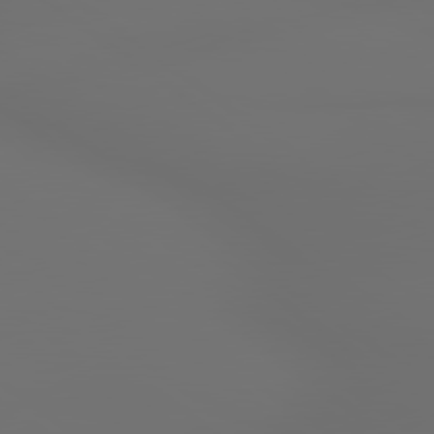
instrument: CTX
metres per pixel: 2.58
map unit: lApd
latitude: 79.7261
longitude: 177.3888
